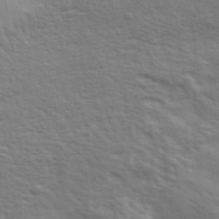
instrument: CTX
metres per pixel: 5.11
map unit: eHh
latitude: 35.7071
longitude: -80.7435
